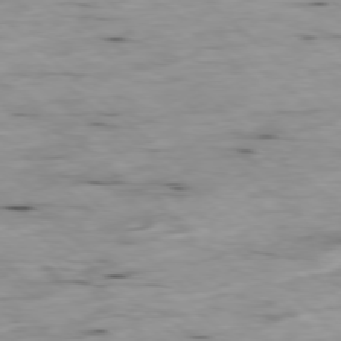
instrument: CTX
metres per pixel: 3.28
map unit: Ap
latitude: -78.3117
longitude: -89.0459
